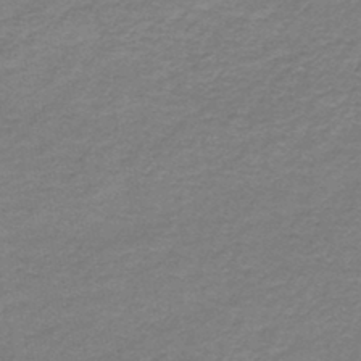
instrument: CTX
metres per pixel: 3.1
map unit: HNb
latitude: -44.5574
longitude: 52.4062
